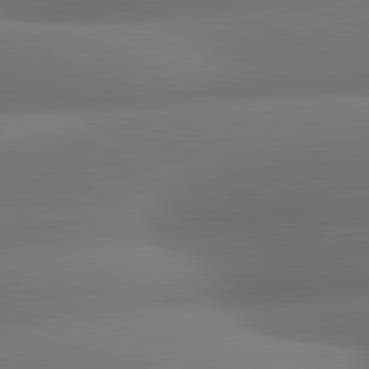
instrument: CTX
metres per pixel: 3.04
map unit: lApd
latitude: 81.1025
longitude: 132.3873
